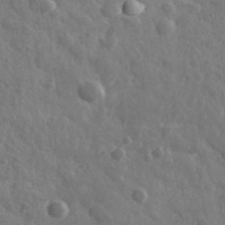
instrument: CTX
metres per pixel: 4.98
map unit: lHvf
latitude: 36.6680
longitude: -89.5183
